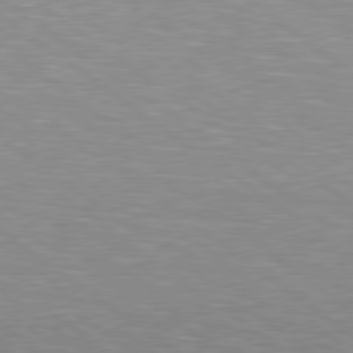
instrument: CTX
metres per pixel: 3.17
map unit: Hpe
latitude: 79.1781
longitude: -153.5182
